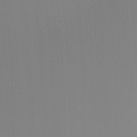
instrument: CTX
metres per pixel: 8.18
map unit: Nhu
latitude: -8.5952
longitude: -84.9514
